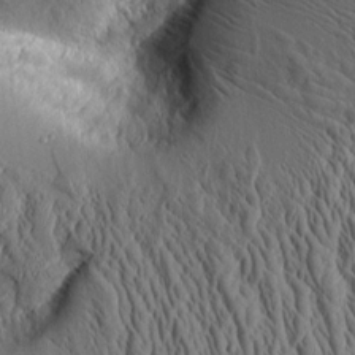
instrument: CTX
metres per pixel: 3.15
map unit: Aa
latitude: 9.6316
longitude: -129.7261
